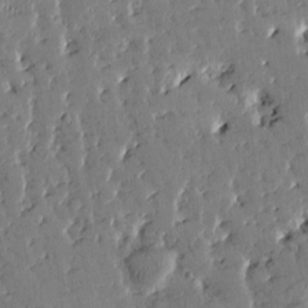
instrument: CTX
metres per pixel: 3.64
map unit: Htu
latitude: -2.1983
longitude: 175.3320
